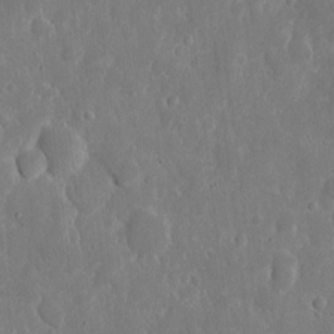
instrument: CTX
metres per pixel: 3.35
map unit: eHh
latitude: 7.8394
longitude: -70.5735
